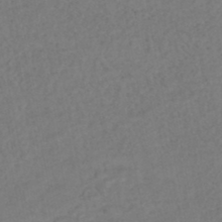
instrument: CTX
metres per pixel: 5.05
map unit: HNhu
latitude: -47.4265
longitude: 97.0676
